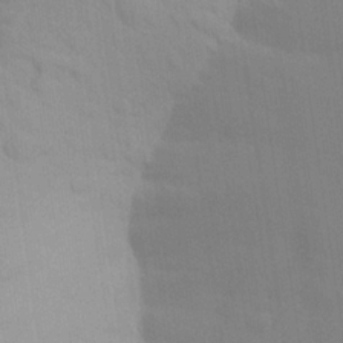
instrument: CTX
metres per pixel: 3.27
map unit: Aa
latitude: 24.0822
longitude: -145.6883
